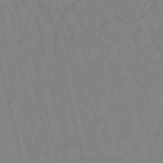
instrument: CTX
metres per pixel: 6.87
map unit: lHb
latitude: -48.7463
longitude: 76.0283
